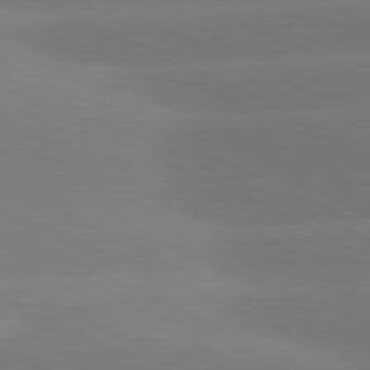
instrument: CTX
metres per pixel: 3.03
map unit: lApd
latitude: 81.4993
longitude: -154.4412
